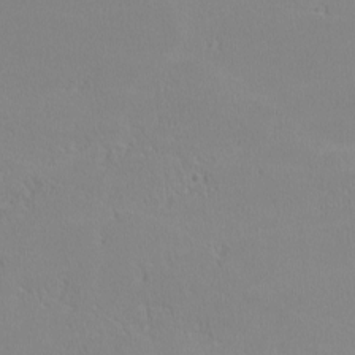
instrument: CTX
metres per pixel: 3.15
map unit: lHvf
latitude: -12.0850
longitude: -99.8583
